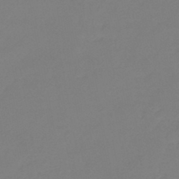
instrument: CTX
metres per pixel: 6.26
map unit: eHb
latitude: -45.5210
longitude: 85.9178
